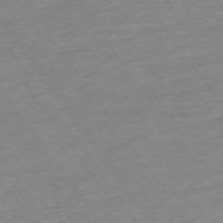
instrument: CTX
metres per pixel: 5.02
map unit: Ap
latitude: -74.8408
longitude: -84.1011
